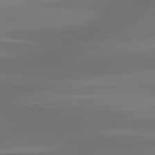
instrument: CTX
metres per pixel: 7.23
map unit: lApd
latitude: 83.1970
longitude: -130.1956
